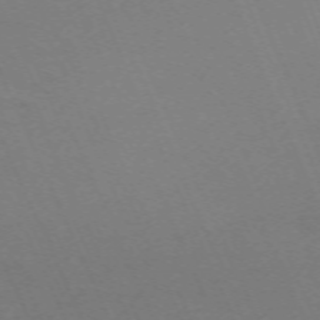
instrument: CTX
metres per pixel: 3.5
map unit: Nhu
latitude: -68.0661
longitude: 37.5966
